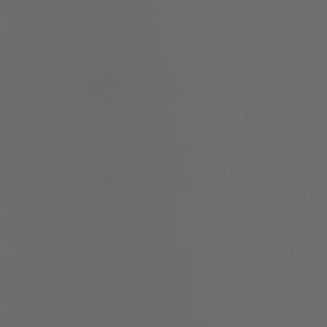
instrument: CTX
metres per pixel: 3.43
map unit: Nhu
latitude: -7.5966
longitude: -83.8961
